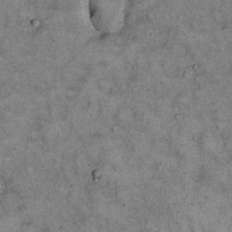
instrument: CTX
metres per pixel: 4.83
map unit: eHh
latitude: 15.6883
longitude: -62.0444
